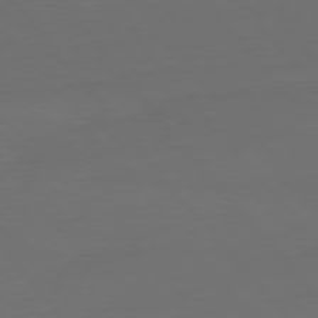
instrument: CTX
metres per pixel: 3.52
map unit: Ap
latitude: -77.8800
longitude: -63.8017
